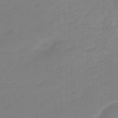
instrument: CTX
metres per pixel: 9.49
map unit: eHb
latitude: -47.5210
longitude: 89.0108
